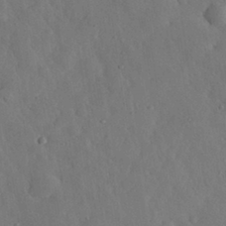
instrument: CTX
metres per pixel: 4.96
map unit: eHh
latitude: 31.3293
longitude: -78.4790
